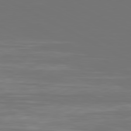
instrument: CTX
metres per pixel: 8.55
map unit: Ap
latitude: -81.1053
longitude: -59.5749
